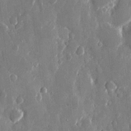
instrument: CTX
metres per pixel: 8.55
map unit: eHh
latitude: 12.1011
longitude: -71.2726
